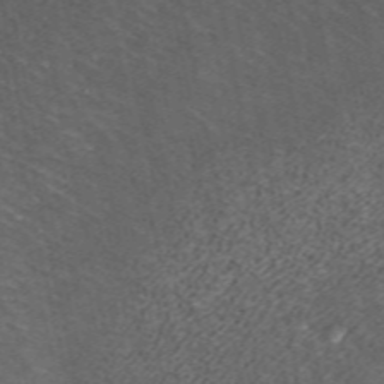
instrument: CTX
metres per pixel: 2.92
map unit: ANa
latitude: 36.9703
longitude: 15.4266
